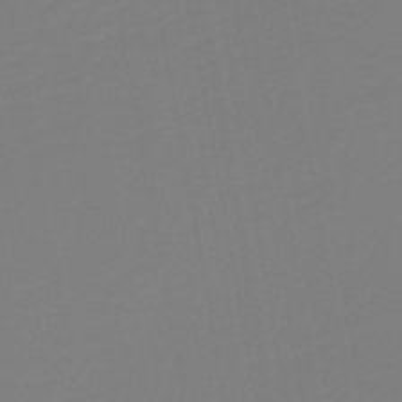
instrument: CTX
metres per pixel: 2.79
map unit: HNb
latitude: -38.1228
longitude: 55.5399
